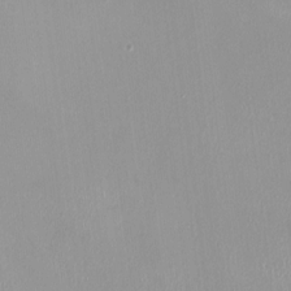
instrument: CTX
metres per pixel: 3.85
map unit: HNhu
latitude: -0.1228
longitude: -4.8947
